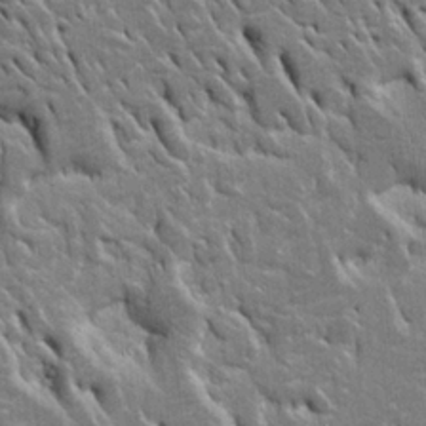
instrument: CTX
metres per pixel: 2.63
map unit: Htu
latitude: -3.8989
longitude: 150.7463
